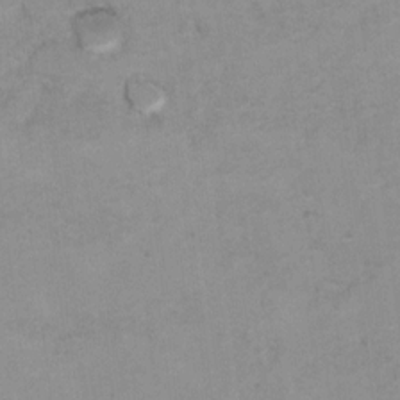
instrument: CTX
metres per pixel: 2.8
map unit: Hto
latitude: 7.7261
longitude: -35.4048
